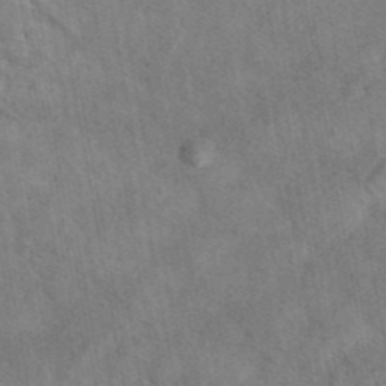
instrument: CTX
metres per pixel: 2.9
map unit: eAb
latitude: 42.8191
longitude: 108.9731
